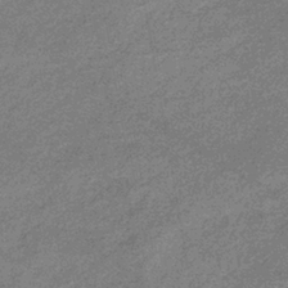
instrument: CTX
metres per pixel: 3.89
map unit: eHb
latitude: -39.1620
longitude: 80.5385
